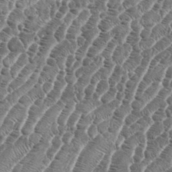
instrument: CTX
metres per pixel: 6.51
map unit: eHh
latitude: 36.5546
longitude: -136.8569
